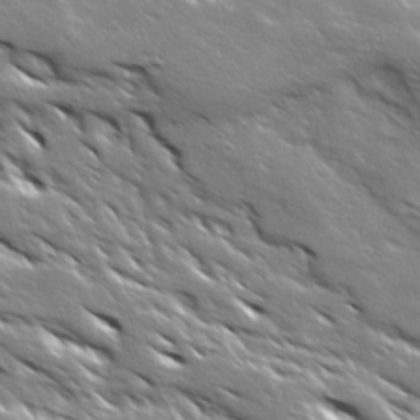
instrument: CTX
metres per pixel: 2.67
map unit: Ave
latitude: 18.7057
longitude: -136.8002
